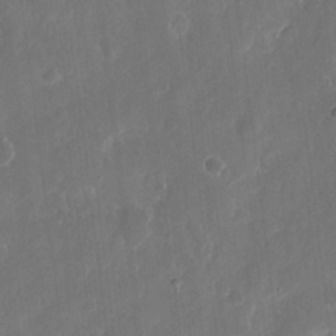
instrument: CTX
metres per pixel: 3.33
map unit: eHh
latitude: 11.8772
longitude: -72.4790
